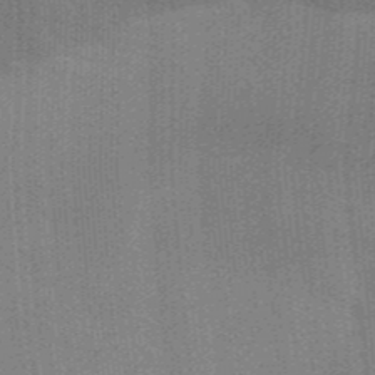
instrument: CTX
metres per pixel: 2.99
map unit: Aa
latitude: 32.3467
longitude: -142.9325
